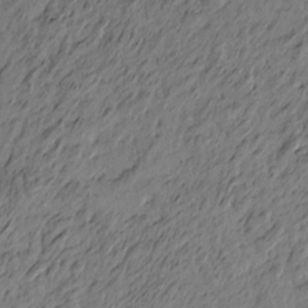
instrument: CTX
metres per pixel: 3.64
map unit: Htu
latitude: -4.7841
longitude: 179.9367
